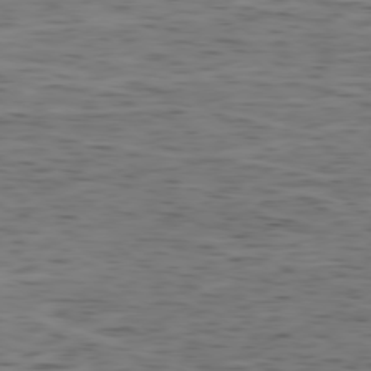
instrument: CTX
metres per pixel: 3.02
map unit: Ap
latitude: -79.1620
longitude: -72.8002
